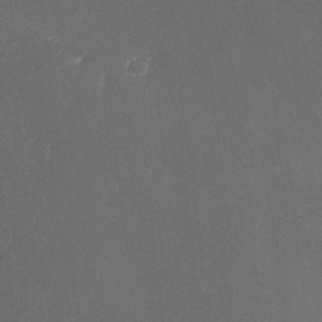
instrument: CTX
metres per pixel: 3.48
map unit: eHh
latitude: -4.7085
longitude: 19.5588
